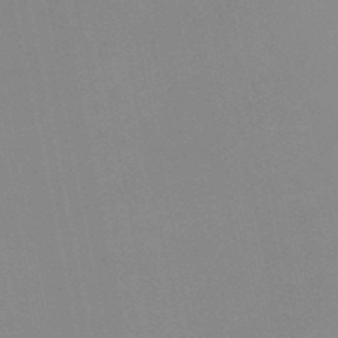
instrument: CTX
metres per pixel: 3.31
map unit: HNb
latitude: -51.1809
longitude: -50.8569
